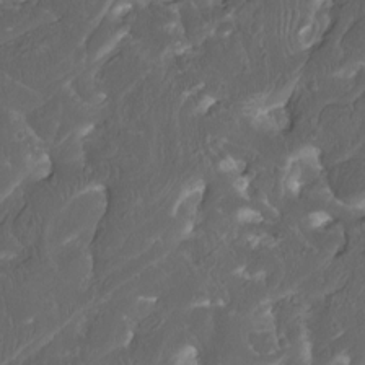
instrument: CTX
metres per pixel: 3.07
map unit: Htu
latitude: -11.7478
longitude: -73.9150
